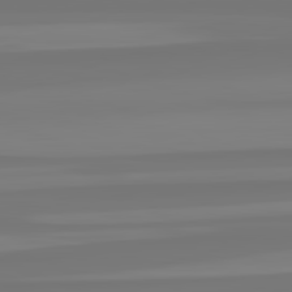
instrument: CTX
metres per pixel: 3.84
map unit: lApd
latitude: 82.6112
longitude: -176.7813
